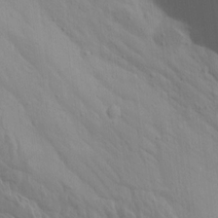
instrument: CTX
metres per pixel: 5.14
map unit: Aa
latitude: 15.1215
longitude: -143.2726
